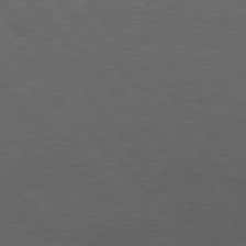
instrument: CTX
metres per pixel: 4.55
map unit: Hpe
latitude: 76.7246
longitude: -157.6693
